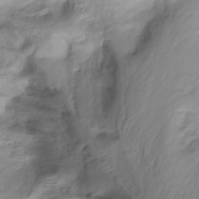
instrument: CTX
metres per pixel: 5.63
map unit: Nhu
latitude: -13.7667
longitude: -63.5371
